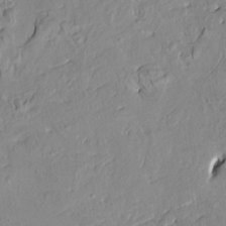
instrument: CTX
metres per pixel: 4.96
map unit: HNhu
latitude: 4.8947
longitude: 3.2753
